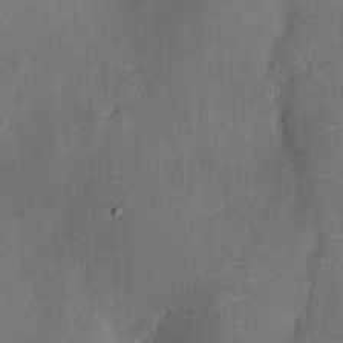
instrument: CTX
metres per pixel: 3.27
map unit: eHh
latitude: 5.7261
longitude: -68.7624
